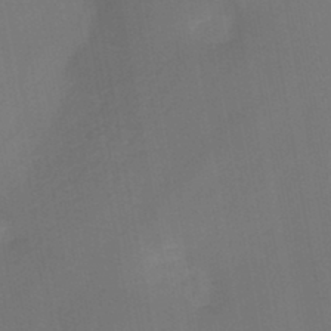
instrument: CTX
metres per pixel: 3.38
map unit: HNb
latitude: -44.4440
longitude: -38.8002
